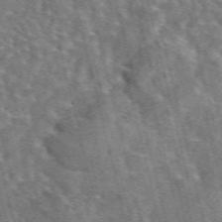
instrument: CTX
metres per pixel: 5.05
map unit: eAb
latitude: 44.5357
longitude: 111.2187
